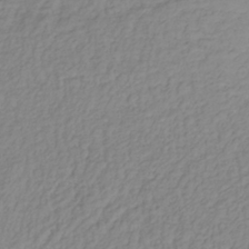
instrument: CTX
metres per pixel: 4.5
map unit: lHb
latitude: -37.4832
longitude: 70.1984
